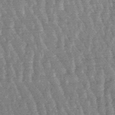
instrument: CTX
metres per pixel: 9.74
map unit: lHb
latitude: -48.0472
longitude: 80.0472
